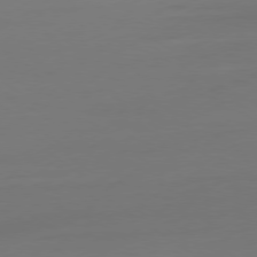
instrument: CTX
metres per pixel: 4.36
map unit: Ap
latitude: -79.2942
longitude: -65.2537
